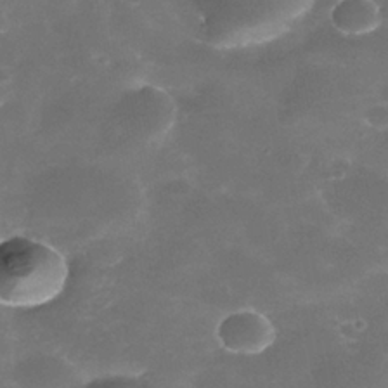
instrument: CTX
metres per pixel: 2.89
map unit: Nhe
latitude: -38.7652
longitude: -118.9702
